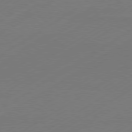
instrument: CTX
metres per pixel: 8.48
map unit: Hpe
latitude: -80.8219
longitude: 14.5952
